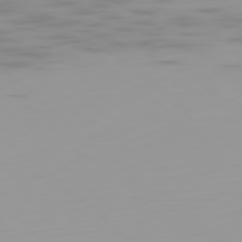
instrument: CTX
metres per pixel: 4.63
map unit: Ap
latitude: -79.5777
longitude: -68.9703
